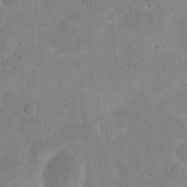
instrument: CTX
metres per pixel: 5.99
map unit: eHh
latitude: 21.1403
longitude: -63.2726
